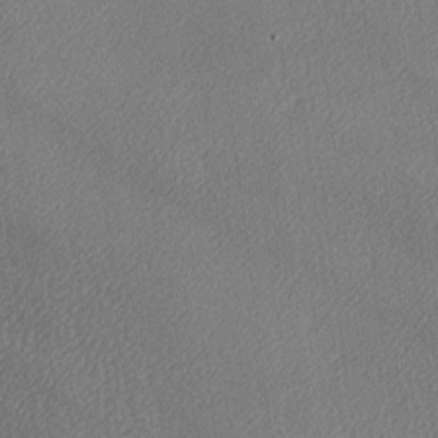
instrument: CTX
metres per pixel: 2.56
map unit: lAa
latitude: -10.1795
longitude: -127.2915
